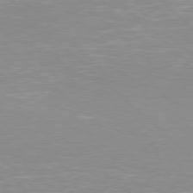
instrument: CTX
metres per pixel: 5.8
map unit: Hpe
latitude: 77.7449
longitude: -161.2159
